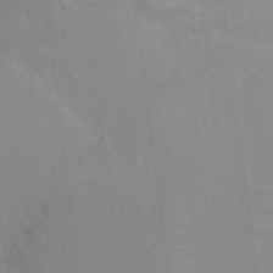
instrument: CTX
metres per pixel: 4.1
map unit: Ht
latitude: 5.1592
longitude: -28.7246
